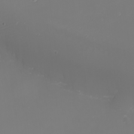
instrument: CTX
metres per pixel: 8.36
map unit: Nhu
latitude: -1.8423
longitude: -75.3482
